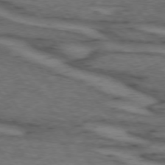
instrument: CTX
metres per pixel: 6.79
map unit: lApd
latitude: 73.6694
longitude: -71.8205
